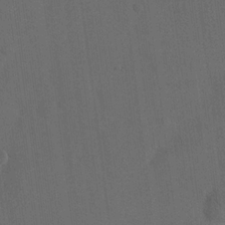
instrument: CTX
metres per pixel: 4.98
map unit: eHh
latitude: 19.1214
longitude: -65.3860
